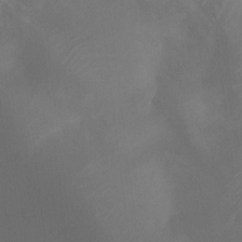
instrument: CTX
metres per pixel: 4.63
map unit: Ht
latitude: 2.2711
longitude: -25.1025
